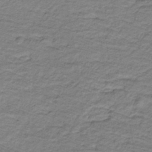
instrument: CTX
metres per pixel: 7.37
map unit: lHb
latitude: -32.3684
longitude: 65.5210
